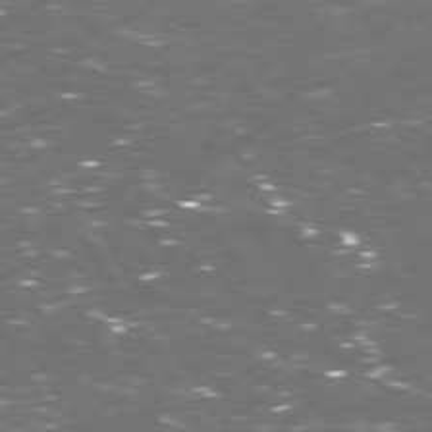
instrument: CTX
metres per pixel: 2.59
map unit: Hpe
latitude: 72.7247
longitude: -124.1955
